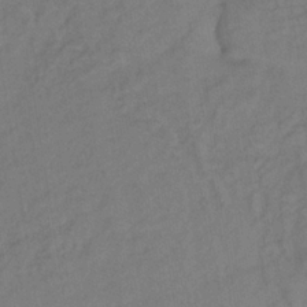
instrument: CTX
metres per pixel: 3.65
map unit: lHb
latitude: -35.8422
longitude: 64.5196
